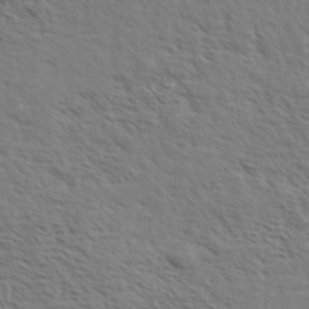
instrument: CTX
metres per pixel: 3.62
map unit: eHh
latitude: 36.5357
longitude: -138.9514
